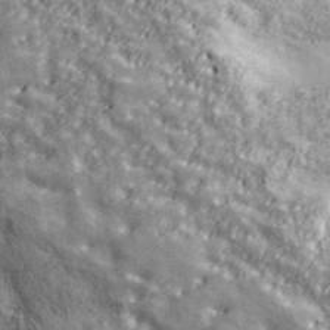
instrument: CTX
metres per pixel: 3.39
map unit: eHh
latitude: 43.7639
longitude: -90.3845
